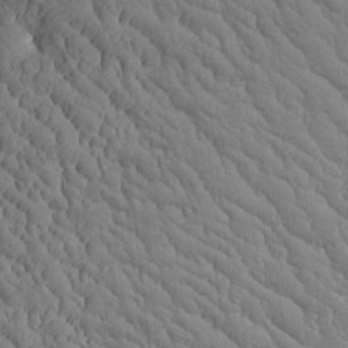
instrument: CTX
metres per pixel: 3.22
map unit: Htu
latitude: -2.7841
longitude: 174.2361
